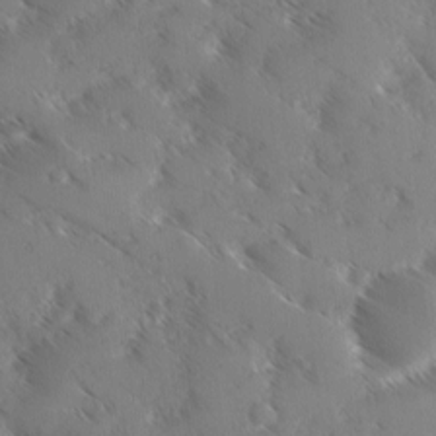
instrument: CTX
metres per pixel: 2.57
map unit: Ave
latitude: 0.5545
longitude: -111.3482
